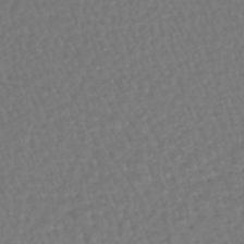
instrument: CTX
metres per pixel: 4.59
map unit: lHb
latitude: -43.0297
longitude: 64.7652
